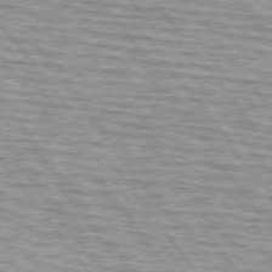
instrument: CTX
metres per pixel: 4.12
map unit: lApd
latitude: 74.6679
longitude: -76.0822
